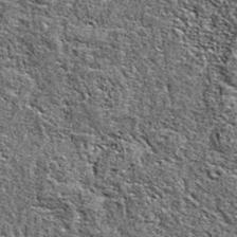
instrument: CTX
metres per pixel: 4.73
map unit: eAb
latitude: 38.0633
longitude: 105.8611
